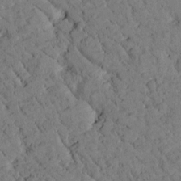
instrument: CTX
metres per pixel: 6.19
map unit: Htu
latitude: -1.6911
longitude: 174.6329
